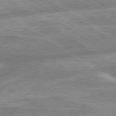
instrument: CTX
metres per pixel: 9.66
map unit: lApd
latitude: 80.1011
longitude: -164.3845
